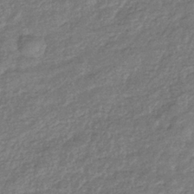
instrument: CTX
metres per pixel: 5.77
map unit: eHb
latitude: -37.5210
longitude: 80.7652
